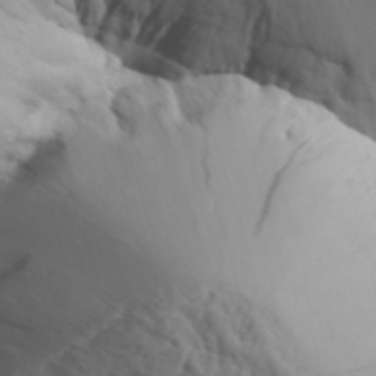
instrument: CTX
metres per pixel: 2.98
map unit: Aa
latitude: 30.9136
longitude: -135.9150
